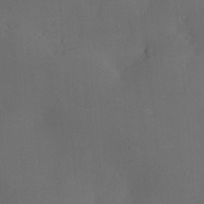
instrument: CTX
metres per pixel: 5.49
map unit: Nve
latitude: -9.1053
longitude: 174.9163
